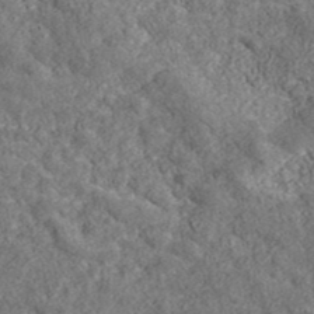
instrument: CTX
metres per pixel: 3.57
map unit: lHvf
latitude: 41.5371
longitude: -90.2523
